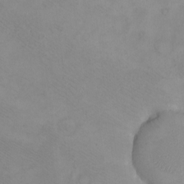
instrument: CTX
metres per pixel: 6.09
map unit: eHh
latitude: -8.7085
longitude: -69.1970
